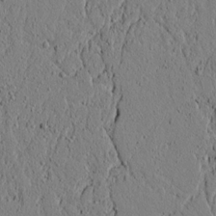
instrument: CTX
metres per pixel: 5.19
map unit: lAvf
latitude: 5.6505
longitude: 165.8989
